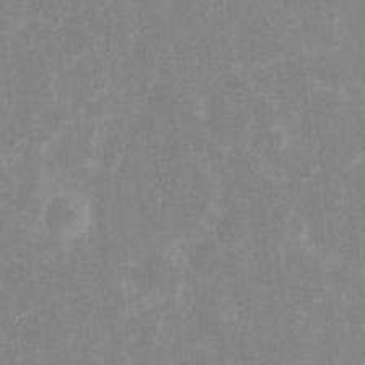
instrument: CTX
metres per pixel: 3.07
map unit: eHh
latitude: 6.8569
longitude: -69.6505
